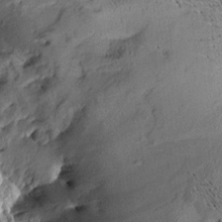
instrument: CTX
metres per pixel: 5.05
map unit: Aa
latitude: 9.1025
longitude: -142.7246
